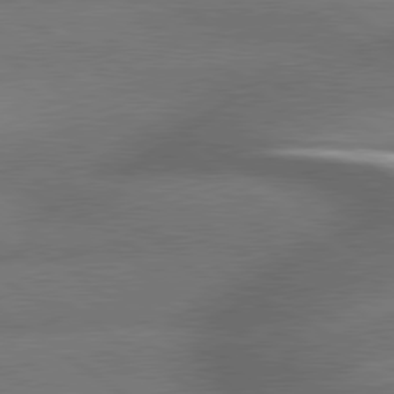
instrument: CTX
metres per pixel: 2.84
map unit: lApd
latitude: 79.5749
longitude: -153.4238
